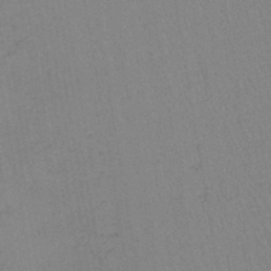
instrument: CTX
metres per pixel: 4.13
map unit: lHb
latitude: -40.2928
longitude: 67.9556
